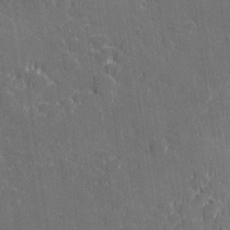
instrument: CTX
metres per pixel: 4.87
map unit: Hve
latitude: 27.5182
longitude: 143.8611
